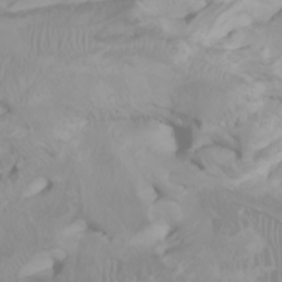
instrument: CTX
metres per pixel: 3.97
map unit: Htu
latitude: -0.6519
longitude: -75.9528
